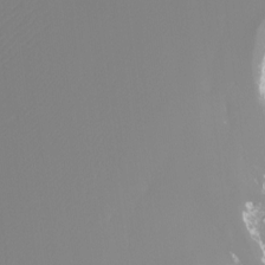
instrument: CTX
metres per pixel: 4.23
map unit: Htu
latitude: -12.8030
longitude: -47.6316
